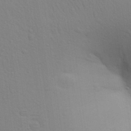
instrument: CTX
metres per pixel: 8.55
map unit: Aa
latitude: 29.4426
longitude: -147.0837
